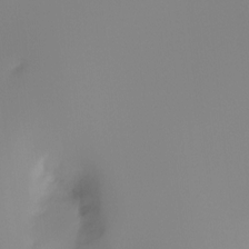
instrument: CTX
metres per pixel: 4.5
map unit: Hto
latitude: -8.4440
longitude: -50.0255
